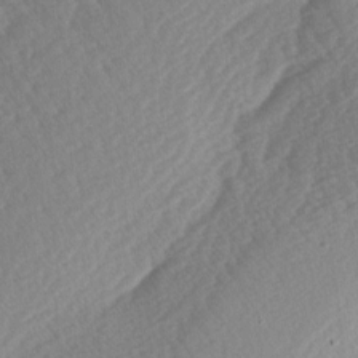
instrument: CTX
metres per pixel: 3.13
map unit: lAa
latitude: -3.1998
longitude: -127.3860
